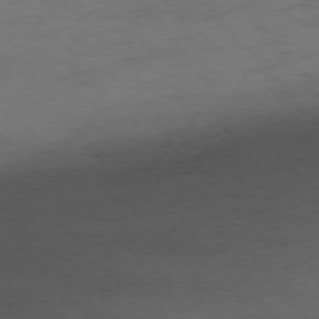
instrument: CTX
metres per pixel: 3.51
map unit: Ap
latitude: -75.6911
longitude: -65.6694
